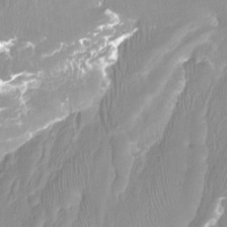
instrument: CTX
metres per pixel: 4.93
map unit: Ht
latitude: -13.7100
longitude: -44.3467
